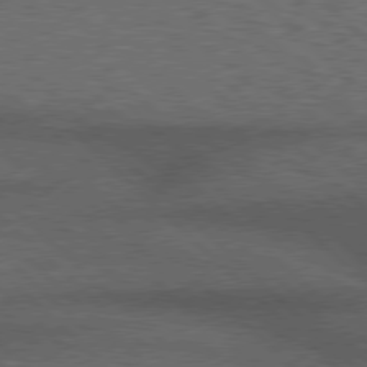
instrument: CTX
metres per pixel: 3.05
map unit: Hpe
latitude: 78.1389
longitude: -158.6113
